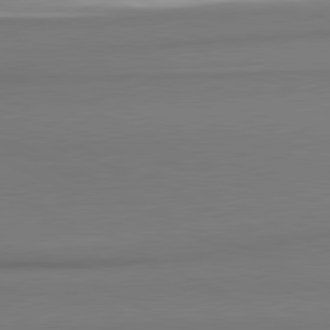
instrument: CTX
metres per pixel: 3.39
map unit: lApd
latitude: 81.1781
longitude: 176.8786
